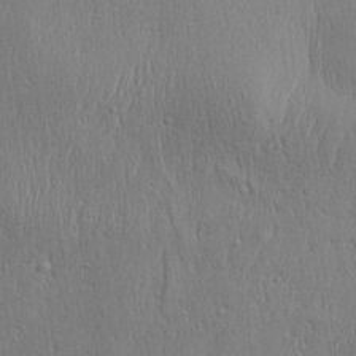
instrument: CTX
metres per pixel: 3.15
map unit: Aa
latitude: 28.1955
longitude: -138.3278
